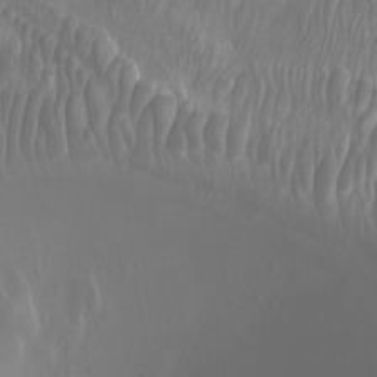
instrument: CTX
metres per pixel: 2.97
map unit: Nhu
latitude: -9.8233
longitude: -75.7450
